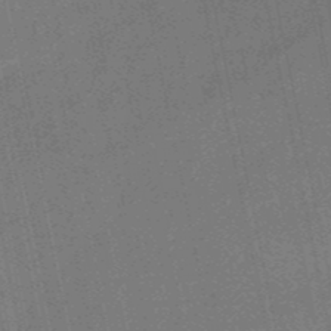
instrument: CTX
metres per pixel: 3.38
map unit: HNb
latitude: -51.3321
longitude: -49.9339
